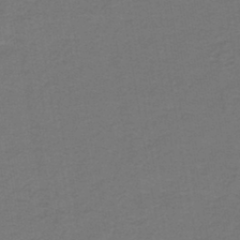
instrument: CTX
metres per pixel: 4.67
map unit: lHb
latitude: -42.4628
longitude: 53.6532
